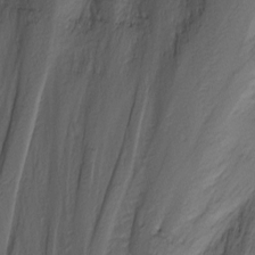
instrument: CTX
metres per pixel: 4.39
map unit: Nhu
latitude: -1.0676
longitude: -74.2523
